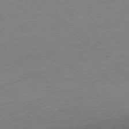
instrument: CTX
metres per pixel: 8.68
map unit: Ap
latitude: -77.8611
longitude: -97.1970
